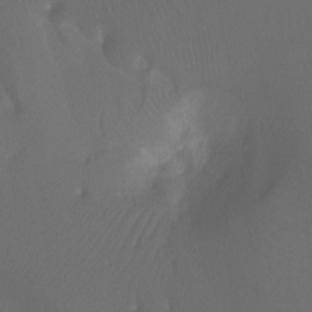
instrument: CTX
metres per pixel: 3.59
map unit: Ht
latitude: -7.1998
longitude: -30.5357
